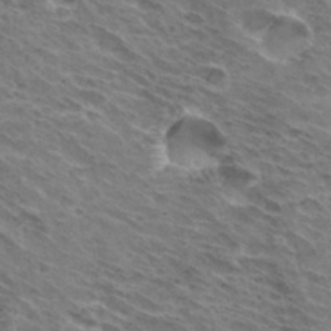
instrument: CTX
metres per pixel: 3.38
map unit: Hto
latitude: 31.8395
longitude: -44.4979
